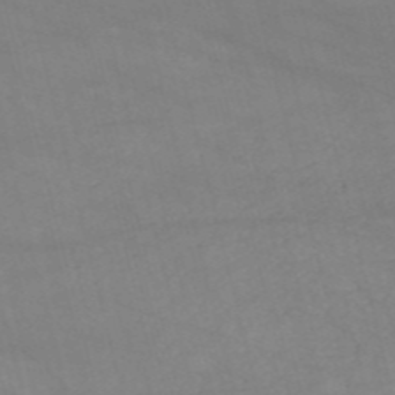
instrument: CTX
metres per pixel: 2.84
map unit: HNb
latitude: -53.5399
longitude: -37.4993
